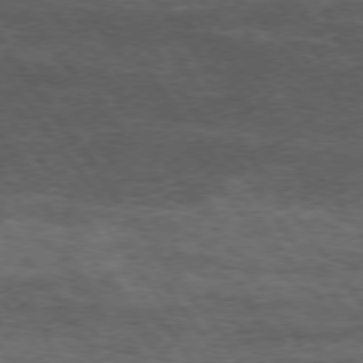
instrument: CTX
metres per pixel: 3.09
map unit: Hpe
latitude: 74.1011
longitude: -143.5182
